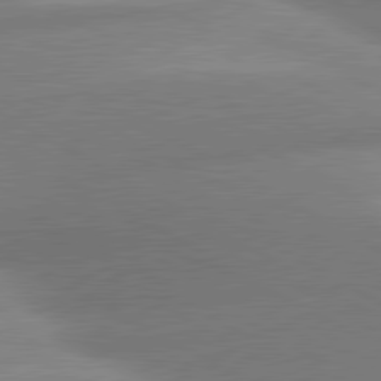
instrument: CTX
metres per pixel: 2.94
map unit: lApd
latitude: 80.6113
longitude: -163.2726
